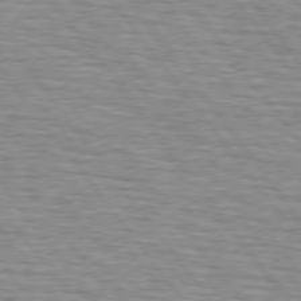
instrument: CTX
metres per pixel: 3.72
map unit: lApd
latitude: 75.3104
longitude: -75.8961
